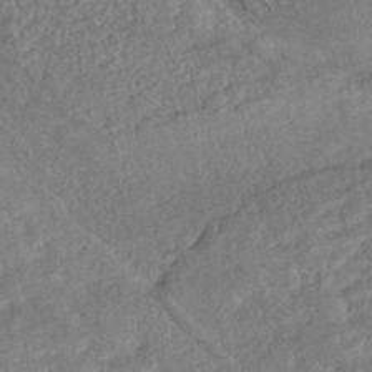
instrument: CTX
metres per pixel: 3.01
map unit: HNhu
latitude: -45.2943
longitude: 100.3873
